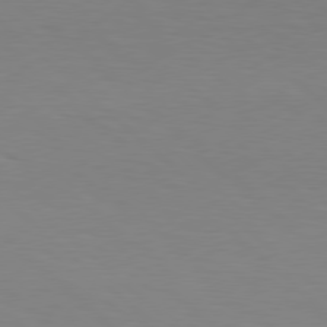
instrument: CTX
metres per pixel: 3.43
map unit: Hpe
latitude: 78.2334
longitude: -161.2915
